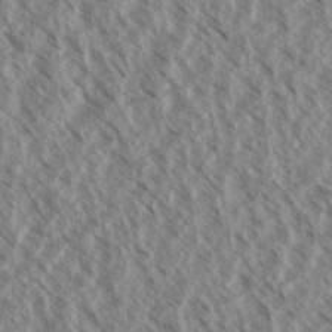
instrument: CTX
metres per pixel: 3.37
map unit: eHh
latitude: 34.5356
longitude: -140.1577
